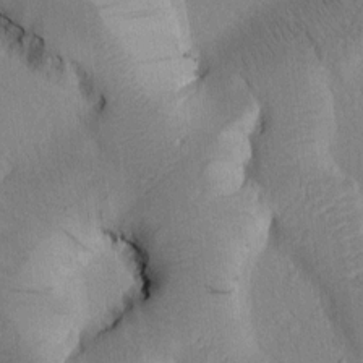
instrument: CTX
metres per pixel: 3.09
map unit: Htu
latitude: -0.6519
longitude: 172.4629
